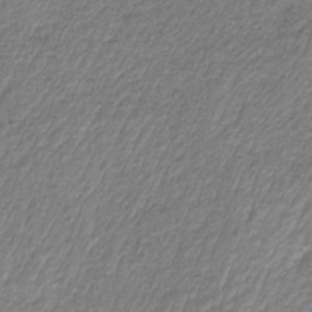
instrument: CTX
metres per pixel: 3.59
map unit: HNb
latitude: -34.1795
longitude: 61.3888
